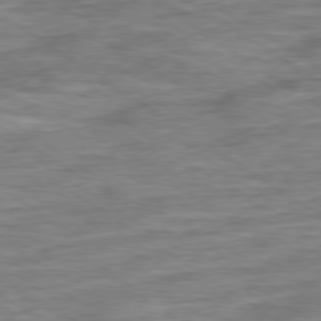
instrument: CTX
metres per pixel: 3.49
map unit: Ap
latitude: -79.5588
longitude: -48.5168
